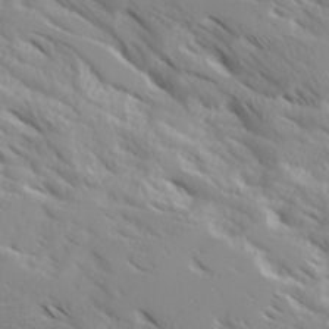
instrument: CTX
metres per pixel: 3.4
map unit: Ave
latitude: 17.2726
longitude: -129.3859
